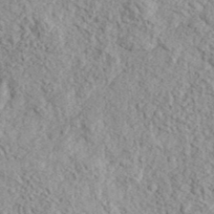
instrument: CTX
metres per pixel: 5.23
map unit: eHh
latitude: 37.4616
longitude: -81.3104
